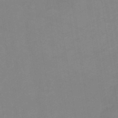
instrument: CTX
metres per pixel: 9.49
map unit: HNb
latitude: -54.2740
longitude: -48.7624
